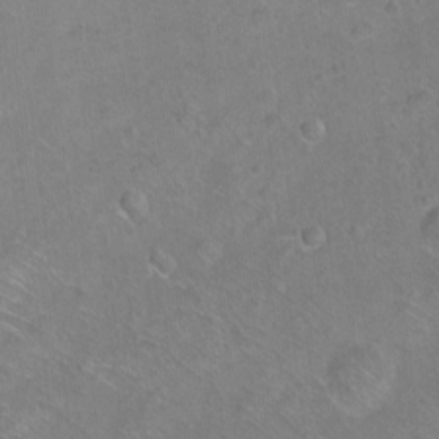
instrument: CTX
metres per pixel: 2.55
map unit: Ht
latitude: -6.5951
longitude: -36.9892
